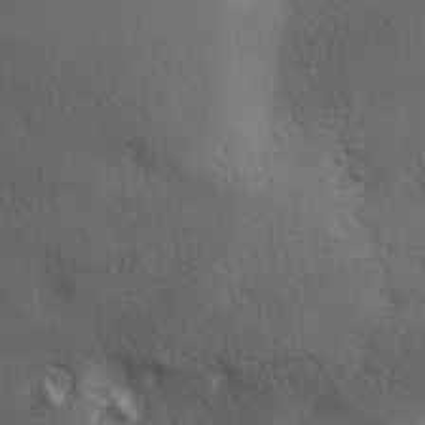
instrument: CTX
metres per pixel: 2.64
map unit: Ave
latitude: -6.5762
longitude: -121.3860
